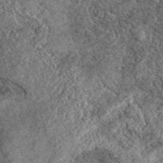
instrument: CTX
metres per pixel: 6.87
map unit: eAb
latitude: 37.9528
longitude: 110.3306
